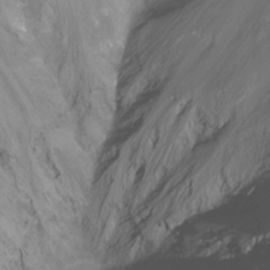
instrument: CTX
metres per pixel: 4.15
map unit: Ht
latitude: -11.5966
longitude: -35.5749
